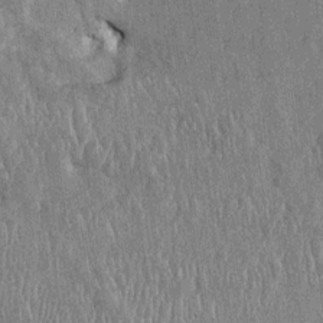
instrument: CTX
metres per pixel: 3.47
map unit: HNhu
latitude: 1.9717
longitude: -5.5371
